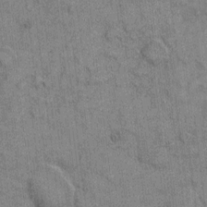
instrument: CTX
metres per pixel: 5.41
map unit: eHh
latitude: 6.7246
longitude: -64.4979
